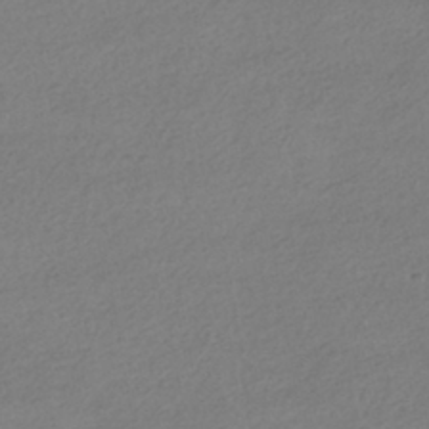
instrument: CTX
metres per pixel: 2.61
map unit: HNhu
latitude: -41.5399
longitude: 97.1998
